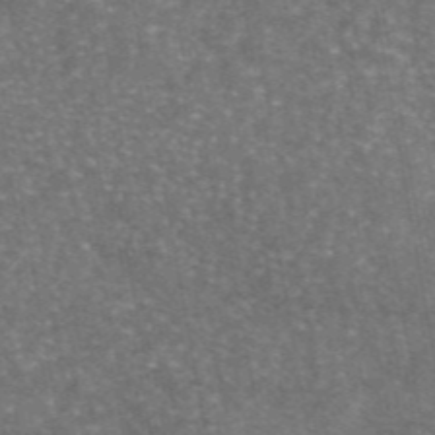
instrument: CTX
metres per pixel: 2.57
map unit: eAb
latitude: 46.3845
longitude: 120.7652
